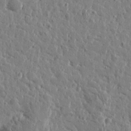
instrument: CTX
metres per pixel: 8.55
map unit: Htu
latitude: 1.1214
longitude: -178.1767
